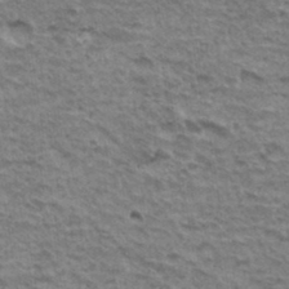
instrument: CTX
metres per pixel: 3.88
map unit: Hto
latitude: 35.4804
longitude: -43.4049
